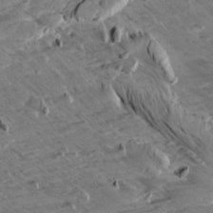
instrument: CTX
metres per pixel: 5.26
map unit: Aa
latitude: 10.0822
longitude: -140.1577
